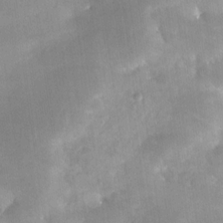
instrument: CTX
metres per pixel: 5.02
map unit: Nhe
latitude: -29.2565
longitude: -110.5546
